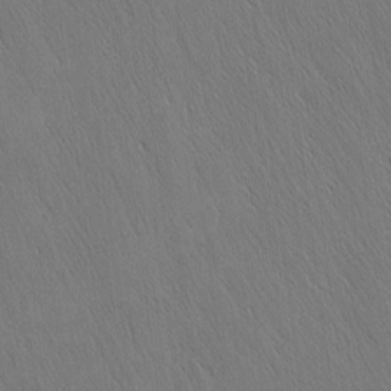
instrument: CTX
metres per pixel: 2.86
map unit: Nhu
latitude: -4.3306
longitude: -150.9891
